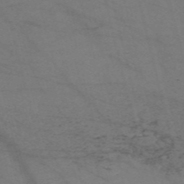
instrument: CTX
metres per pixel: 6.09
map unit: Nve
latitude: -57.4832
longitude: 50.9542
